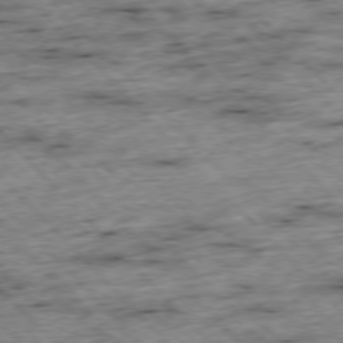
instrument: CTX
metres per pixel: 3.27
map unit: Hpe
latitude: -77.1431
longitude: -16.1578
